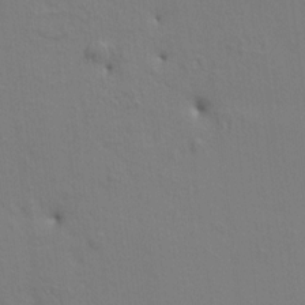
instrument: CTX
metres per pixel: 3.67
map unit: HNhu
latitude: 10.8191
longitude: 23.5021
